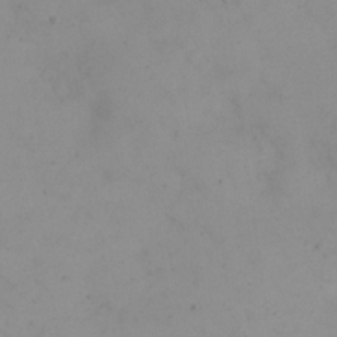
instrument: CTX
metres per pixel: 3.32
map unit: eHh
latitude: 24.3845
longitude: -64.8002
